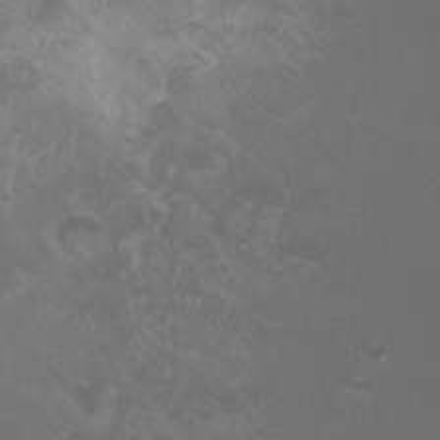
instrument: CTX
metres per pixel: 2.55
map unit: HNhu
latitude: 2.6490
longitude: -1.8016
